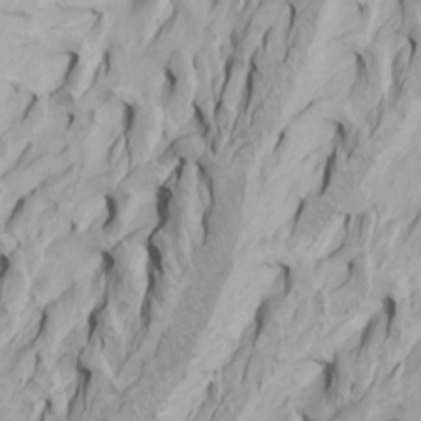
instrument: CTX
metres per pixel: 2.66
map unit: Htu
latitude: -4.6707
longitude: -88.2523
